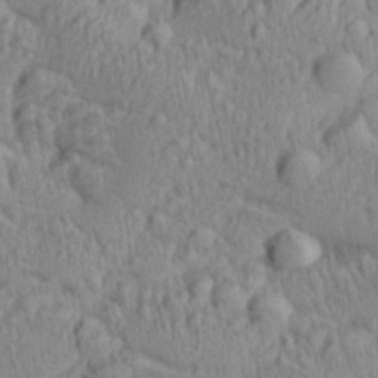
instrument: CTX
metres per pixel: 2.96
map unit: Aa
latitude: 28.1767
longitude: -137.1026
